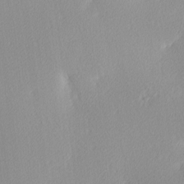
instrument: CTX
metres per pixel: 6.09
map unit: Ave
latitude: 3.5560
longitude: -113.2348
